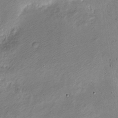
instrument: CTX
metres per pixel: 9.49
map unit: Nve
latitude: -24.1228
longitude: 107.0298
